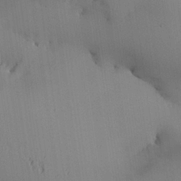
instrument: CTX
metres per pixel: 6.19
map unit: Aa
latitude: 26.6680
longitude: -129.2726
